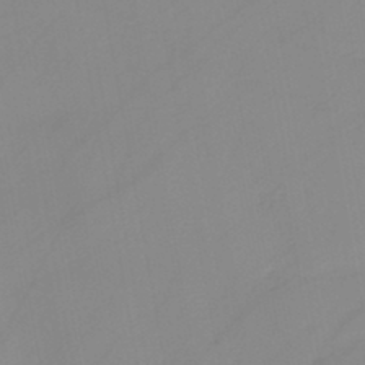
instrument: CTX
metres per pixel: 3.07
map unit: HNb
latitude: -44.8597
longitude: -43.6883
